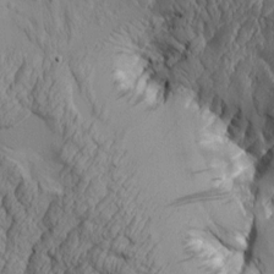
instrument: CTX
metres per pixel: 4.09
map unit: Aa
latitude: 7.7072
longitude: -129.2159
